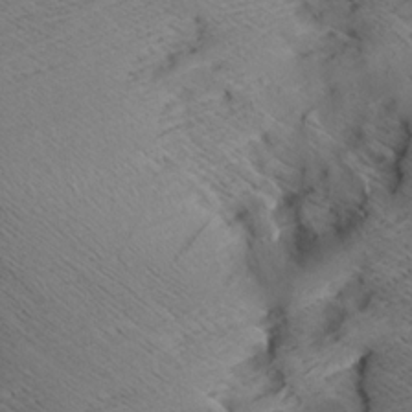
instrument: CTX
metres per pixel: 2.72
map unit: Aa
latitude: 7.6883
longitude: -140.2711
